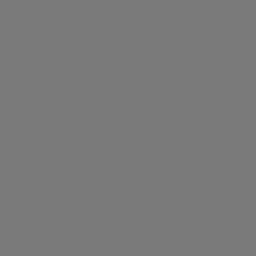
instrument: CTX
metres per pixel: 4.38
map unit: Hpe
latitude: 76.3467
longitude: -137.3293
